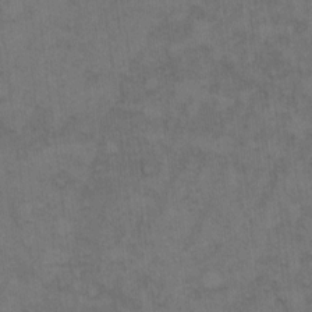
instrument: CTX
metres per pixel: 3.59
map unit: Hto
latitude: 9.3860
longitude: -58.1578
